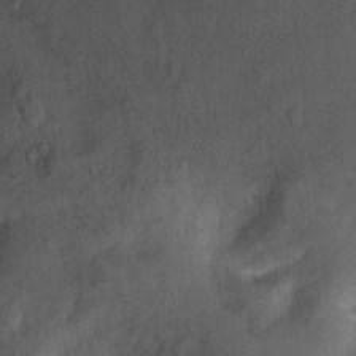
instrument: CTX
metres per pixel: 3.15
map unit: Ht
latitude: -2.1983
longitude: -28.8569
